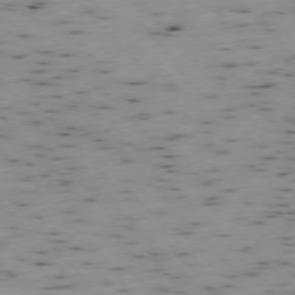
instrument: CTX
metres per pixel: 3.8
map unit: Ap
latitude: -76.6896
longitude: -60.8947
